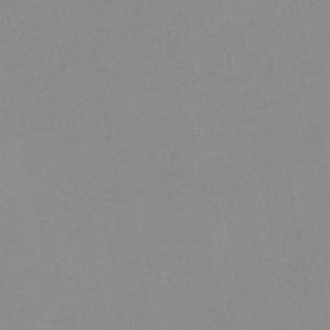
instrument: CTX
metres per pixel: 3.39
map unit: HNb
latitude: -35.5210
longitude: 51.8233
